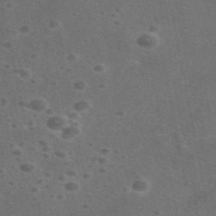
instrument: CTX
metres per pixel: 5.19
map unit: eAb
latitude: 47.8773
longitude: 116.0660
